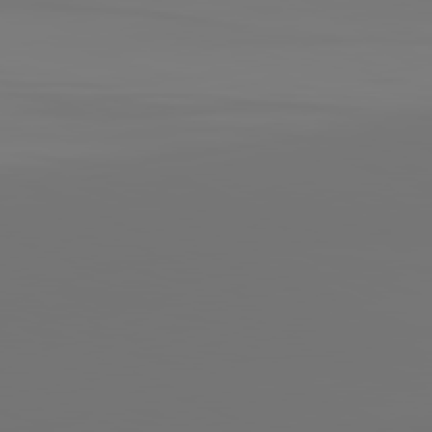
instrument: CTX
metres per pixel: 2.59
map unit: lApd
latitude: 81.8961
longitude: -153.8961
